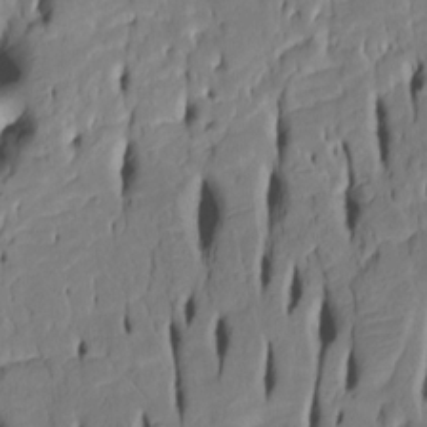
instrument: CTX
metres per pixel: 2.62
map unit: Htu
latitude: -5.2187
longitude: 150.8219
